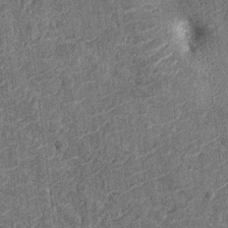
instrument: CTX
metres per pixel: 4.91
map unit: Nhu
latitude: -12.5952
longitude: -22.7435
